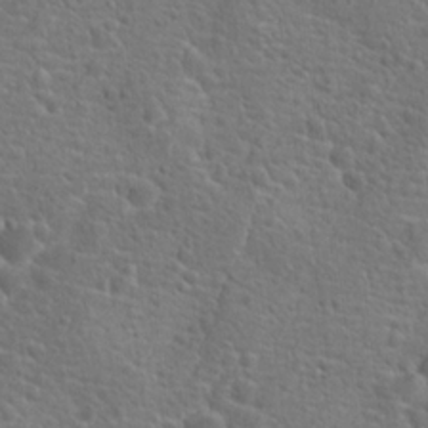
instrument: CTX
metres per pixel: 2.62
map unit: Hto
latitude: 18.6301
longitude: -42.4412
